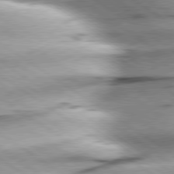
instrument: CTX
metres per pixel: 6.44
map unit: lApd
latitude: 79.3104
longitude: -155.6316
